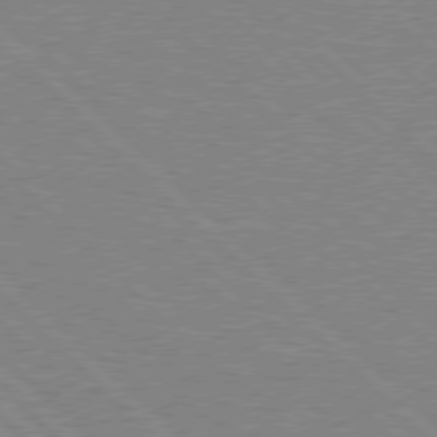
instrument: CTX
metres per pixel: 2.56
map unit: Hpe
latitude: 77.0269
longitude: -151.9717
